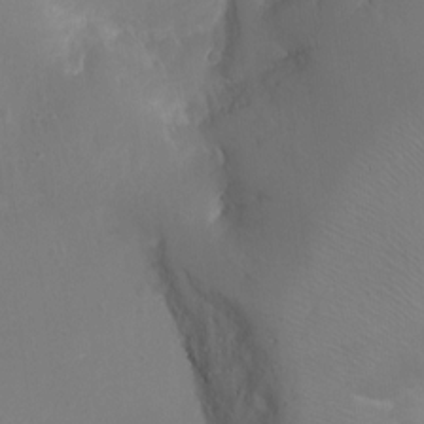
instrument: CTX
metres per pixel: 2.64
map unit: Ht
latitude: -18.2173
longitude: -43.9528
